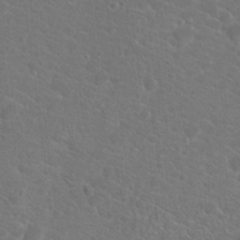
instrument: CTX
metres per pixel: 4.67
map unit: Hto
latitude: 18.8380
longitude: -37.1026
